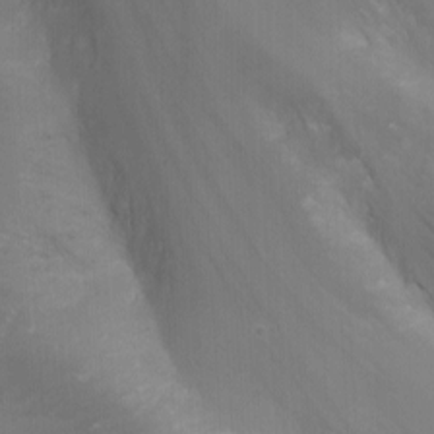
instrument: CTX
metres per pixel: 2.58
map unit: Nhu
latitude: -12.8219
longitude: -65.3860
